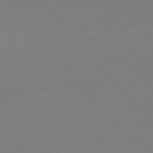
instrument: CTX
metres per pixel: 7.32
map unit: Hpe
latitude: 75.6505
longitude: -145.5938
